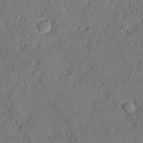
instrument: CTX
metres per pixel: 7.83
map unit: Ave
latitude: 18.5356
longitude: -128.7435
